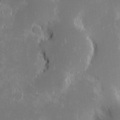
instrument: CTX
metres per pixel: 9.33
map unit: eHh
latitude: -1.8045
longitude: -84.0822
